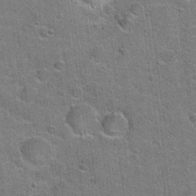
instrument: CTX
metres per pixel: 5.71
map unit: Hto
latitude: 20.9892
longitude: -49.3104
